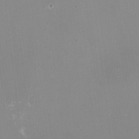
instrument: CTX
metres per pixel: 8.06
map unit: HNhu
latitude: -1.9745
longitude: -3.2348
